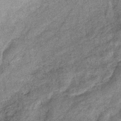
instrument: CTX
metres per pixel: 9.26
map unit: eHb
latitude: -38.6708
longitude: 79.2942
